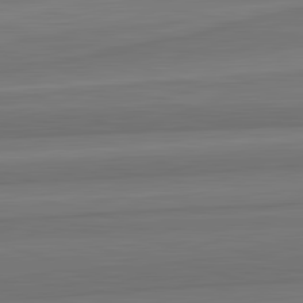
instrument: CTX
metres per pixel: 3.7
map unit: lApd
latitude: 82.7435
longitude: 169.5210
